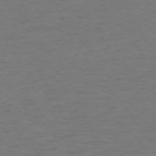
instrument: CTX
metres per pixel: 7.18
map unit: Ap
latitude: -75.6344
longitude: -89.7072
